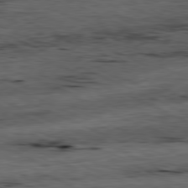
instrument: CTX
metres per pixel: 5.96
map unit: Ap
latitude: -81.2376
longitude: -91.1214
